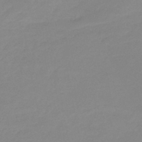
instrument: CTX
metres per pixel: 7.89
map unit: eHb
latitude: -45.0109
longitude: 85.6343
